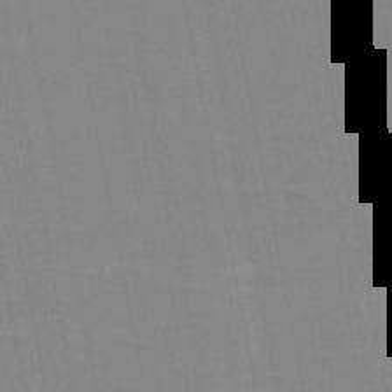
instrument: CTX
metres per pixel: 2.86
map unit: HNb
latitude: -48.5385
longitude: -47.6127
